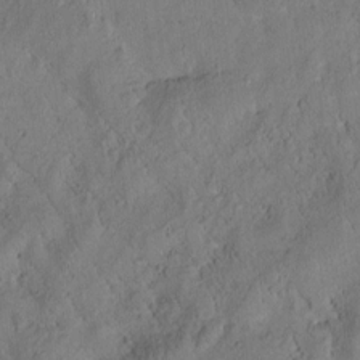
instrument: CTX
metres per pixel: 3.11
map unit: Htu
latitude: 0.1955
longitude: 175.6532
